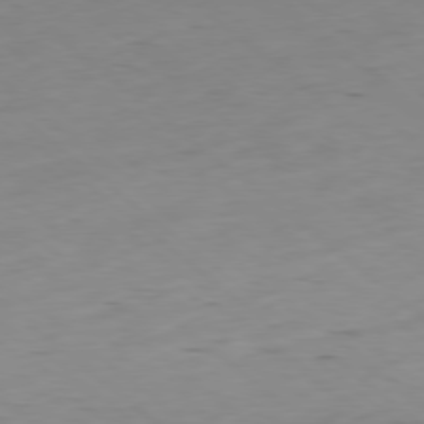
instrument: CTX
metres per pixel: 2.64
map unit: Hpe
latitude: -78.8597
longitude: 16.0661
